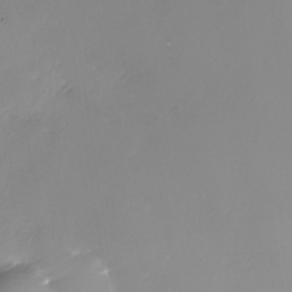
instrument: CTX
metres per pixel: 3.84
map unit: Nhe
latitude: -33.3321
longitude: -88.5924
